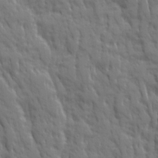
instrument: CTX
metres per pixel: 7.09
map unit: Ave
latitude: 19.9150
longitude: -133.7261
